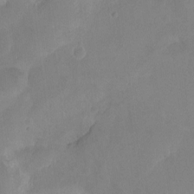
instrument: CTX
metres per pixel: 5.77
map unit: Hto
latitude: -11.7667
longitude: -38.2900
